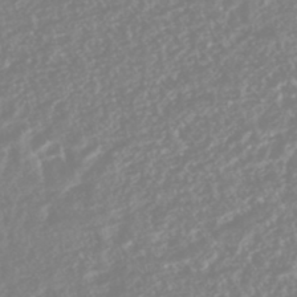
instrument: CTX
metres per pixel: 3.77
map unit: HNhu
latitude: -44.2551
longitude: 103.7289
